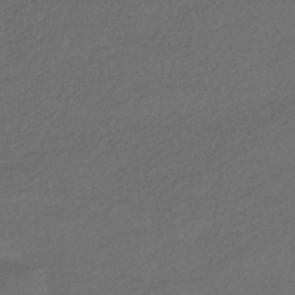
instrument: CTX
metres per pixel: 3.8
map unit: HNhu
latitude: -41.7289
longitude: 95.9556
